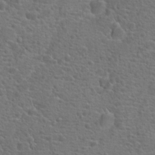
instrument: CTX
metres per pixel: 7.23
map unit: Hto
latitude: 18.7246
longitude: -42.2523
